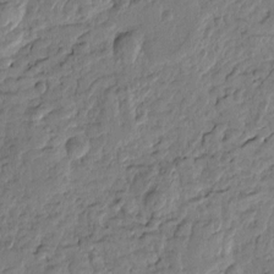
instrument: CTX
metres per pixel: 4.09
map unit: Htu
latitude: -0.8975
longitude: -176.7057
